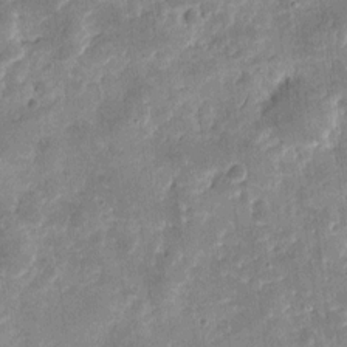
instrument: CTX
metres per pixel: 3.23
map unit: eHh
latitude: 8.6491
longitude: -74.3089
